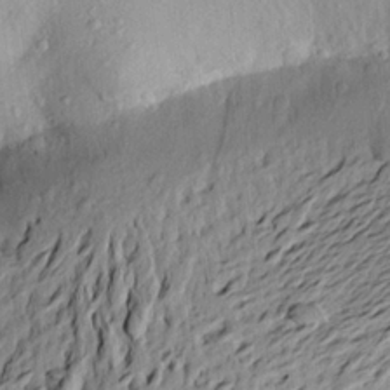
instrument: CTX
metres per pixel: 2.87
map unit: Aa
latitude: 20.5735
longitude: -149.3293
